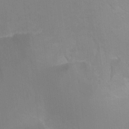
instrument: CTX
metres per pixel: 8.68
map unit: Nhu
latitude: -7.7477
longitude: -44.0444
